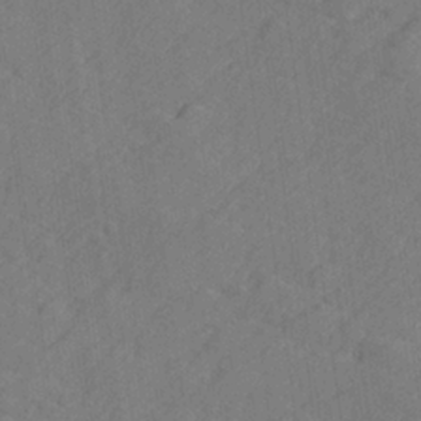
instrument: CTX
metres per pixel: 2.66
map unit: lHvf
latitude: 25.6693
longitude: 142.6518
